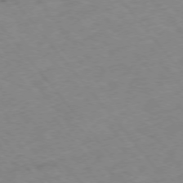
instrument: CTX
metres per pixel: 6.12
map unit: Hpe
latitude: -76.2550
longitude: -18.6679
